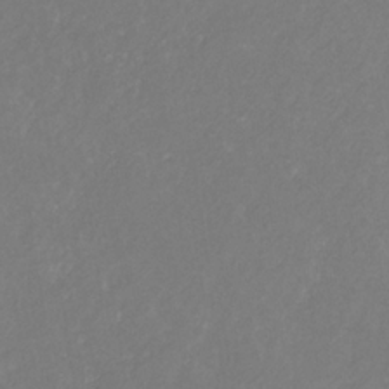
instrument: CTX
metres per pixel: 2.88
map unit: eHb
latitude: -30.8408
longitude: 68.0472
